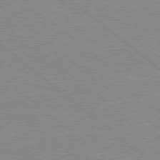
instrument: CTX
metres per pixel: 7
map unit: Hpe
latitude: 78.1956
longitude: -124.1766
